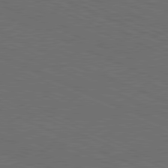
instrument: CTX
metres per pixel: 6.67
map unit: Hpe
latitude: -82.0661
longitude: 19.5399
